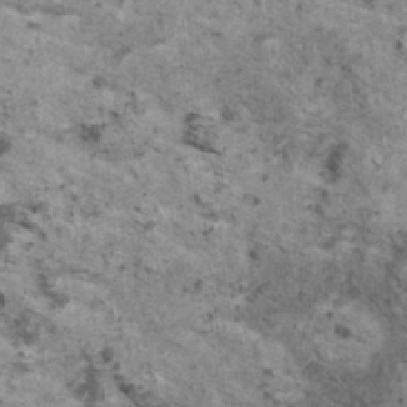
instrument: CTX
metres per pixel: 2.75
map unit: HNhu
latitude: 2.4034
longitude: 4.4440
